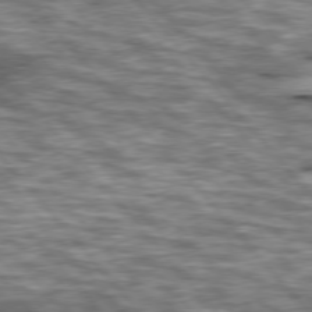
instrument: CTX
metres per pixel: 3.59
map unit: lApd
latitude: 76.2522
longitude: -49.3860
